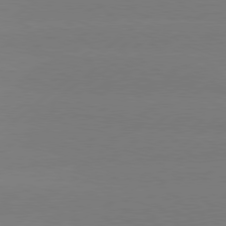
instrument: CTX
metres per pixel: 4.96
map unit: Hpe
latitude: 78.4412
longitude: -131.8962
